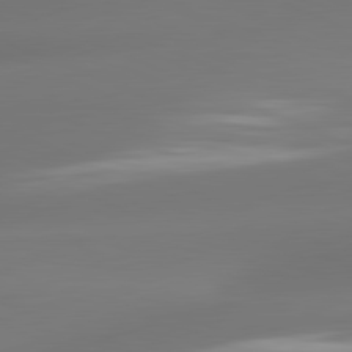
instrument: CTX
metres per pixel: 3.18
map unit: lApd
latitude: 81.4993
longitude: -161.4615
